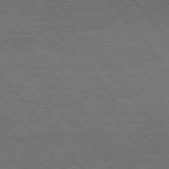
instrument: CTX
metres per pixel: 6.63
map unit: Hpe
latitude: 75.8961
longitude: -157.3481
